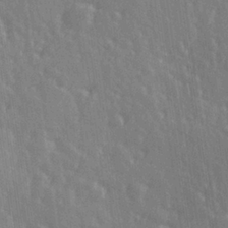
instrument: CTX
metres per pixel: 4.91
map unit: Hve
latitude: 27.4427
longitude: 146.6329
